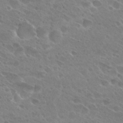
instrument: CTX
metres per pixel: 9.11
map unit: Hto
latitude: 27.5749
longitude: -39.4993
